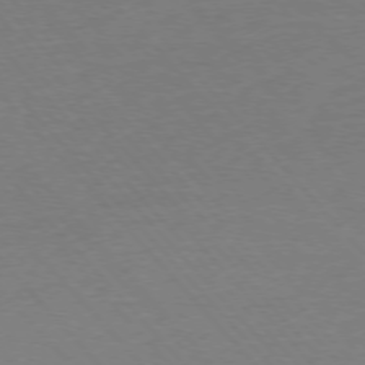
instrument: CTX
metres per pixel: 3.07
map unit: Ap
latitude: -76.6707
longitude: -93.4993
